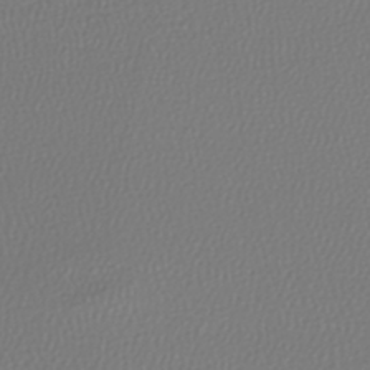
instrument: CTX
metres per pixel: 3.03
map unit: lHb
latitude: -43.7288
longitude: 72.0850
